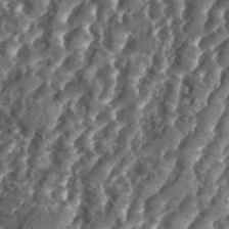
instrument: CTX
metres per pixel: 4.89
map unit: eHh
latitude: 34.6679
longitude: -137.0081
